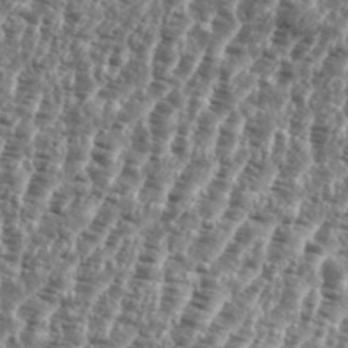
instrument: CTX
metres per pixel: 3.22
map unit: eHh
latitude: 35.5182
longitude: -135.5560
